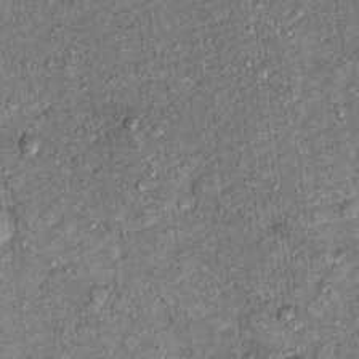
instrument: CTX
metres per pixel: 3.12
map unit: Ht
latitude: 9.8017
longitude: -37.3670
